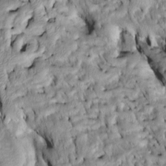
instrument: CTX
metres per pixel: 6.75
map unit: Htu
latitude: -6.9919
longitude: 144.2928
